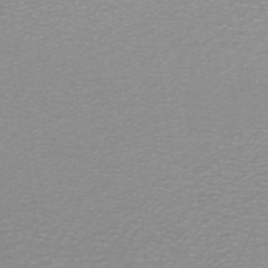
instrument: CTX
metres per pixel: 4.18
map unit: ANa
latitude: 44.9136
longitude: 27.7666
